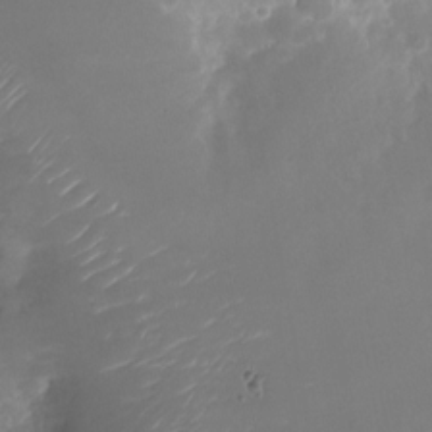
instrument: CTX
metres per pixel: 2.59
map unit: Nhu
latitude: -23.8989
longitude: -73.3293
